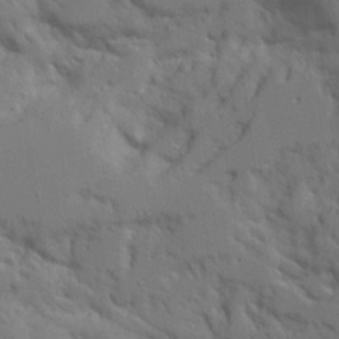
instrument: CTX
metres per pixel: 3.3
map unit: Aa
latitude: 21.4994
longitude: -124.2522
